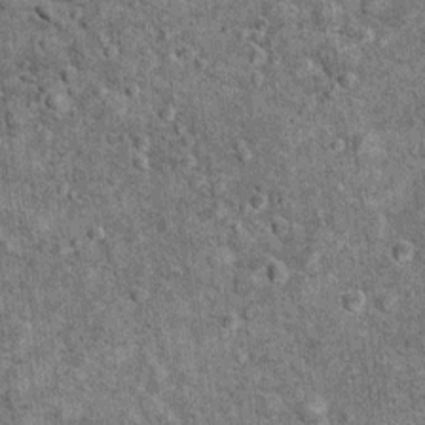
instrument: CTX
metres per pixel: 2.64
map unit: Ht
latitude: 11.0836
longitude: -38.4412
